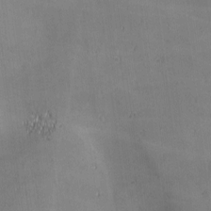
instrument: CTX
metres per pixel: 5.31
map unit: lAa
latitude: 1.2159
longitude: -117.1403
